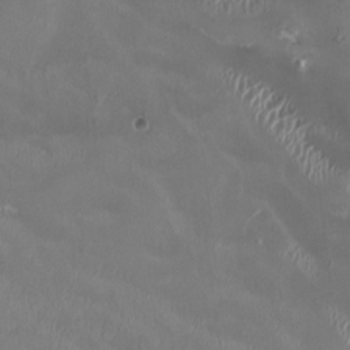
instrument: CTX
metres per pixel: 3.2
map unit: HNhu
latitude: 0.3278
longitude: -3.0647
